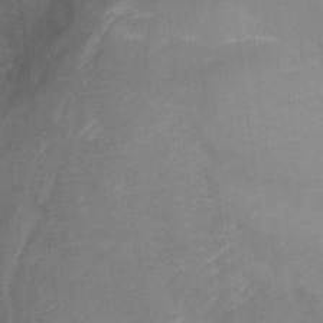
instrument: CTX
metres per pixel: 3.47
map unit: Ht
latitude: 5.0458
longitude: -36.6302
